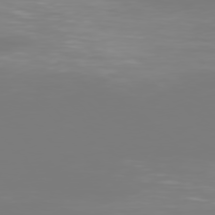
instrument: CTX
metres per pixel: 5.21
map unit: Hpe
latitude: 75.7261
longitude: -142.5168
